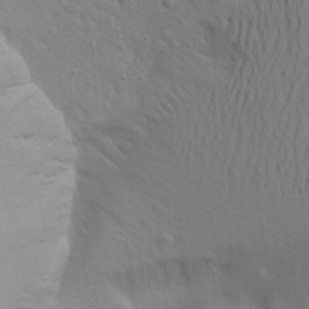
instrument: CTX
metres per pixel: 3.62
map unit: Aa
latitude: 17.9528
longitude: -144.7813
